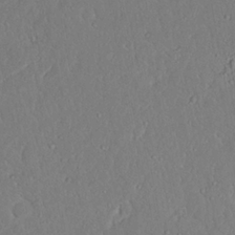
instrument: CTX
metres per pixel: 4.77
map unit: Nhu
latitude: 23.4993
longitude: -73.0270
